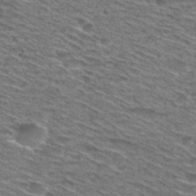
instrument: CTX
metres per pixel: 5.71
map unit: Hto
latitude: 29.0836
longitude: -47.1592
